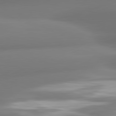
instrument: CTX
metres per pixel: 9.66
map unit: lApd
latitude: 80.6301
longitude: -160.1578
